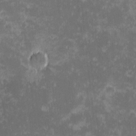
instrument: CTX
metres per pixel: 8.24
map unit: eHh
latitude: -1.2754
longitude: -85.5560
